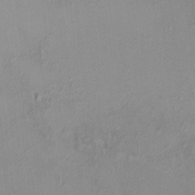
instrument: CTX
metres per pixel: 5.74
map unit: HNhu
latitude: 5.7639
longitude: 10.1039
